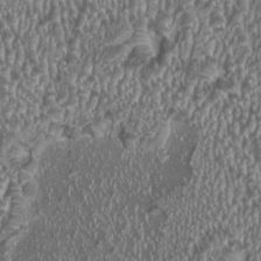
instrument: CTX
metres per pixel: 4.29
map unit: HNhu
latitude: 0.0255
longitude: 1.2187
